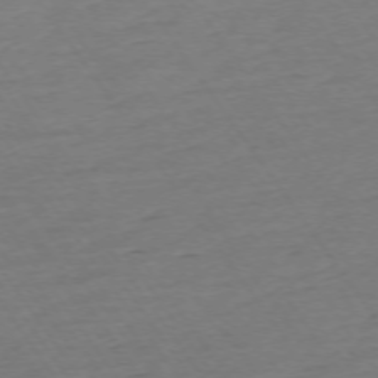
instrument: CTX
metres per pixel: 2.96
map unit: Ap
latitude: -74.1039
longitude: -83.7260
